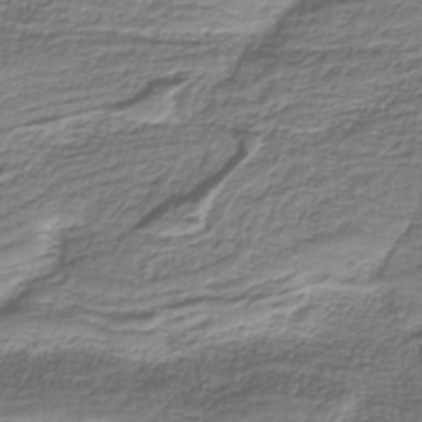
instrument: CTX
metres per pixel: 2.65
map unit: eAb
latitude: -38.4818
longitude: 53.1242
